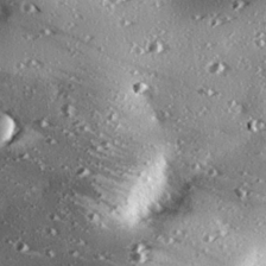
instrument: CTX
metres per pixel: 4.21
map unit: eHh
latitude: 22.2522
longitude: -90.2523
